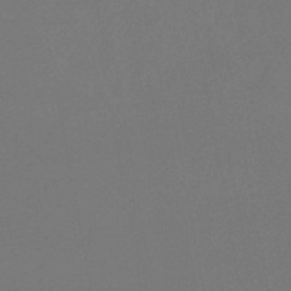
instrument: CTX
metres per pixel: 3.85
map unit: lHb
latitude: -47.0486
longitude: 69.0486
